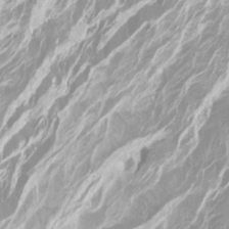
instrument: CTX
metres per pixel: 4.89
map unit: Htu
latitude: -7.0864
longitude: -47.8395
